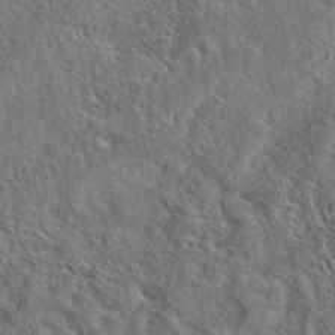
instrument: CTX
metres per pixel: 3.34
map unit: eAb
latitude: 38.2711
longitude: 112.2551
